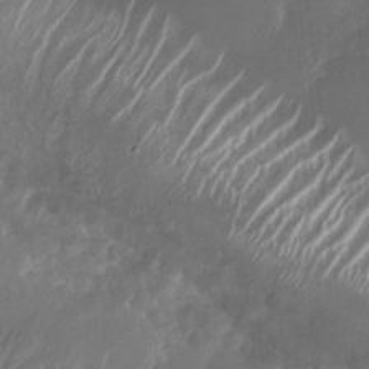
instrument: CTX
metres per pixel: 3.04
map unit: Nhu
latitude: -28.1417
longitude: -70.5735
